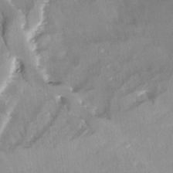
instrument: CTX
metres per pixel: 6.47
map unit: Ave
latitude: -11.5588
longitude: -119.5371
